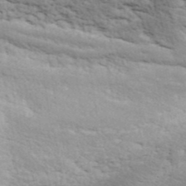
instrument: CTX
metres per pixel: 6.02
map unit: ANa
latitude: 40.8002
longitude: 30.2739
